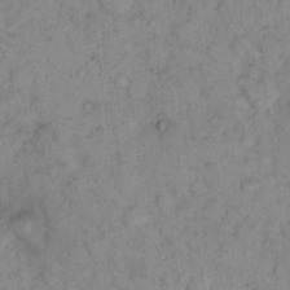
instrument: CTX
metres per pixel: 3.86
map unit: eHh
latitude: 16.3656
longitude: -63.9339
